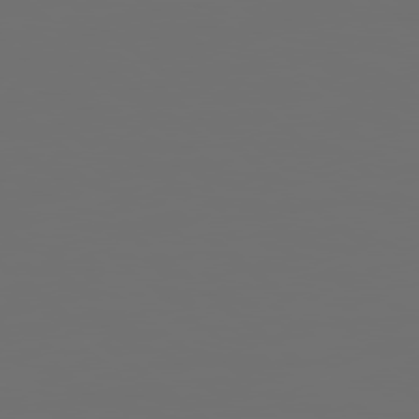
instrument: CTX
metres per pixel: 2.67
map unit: Hpe
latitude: 78.3656
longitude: 177.2187
